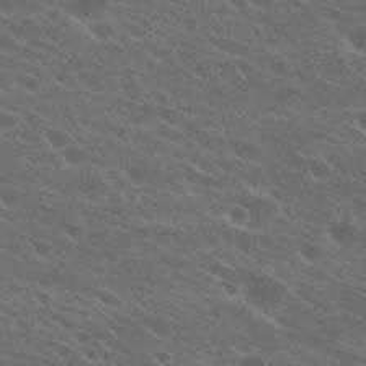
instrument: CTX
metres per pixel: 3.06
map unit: Hto
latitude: 25.2537
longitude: -39.8205
